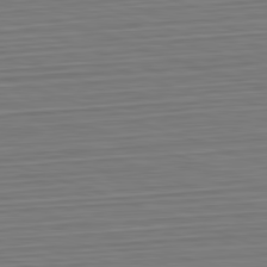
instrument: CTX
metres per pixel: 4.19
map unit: Hpe
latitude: -82.6896
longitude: 13.7856
